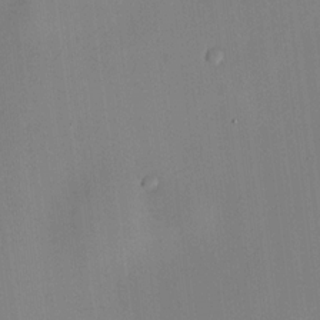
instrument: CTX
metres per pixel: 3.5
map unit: HNhu
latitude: 14.0822
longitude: 13.6344
